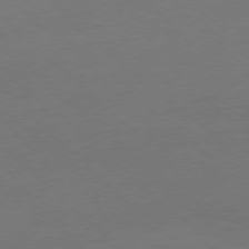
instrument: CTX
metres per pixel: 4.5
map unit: Ap
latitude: -78.1983
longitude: -57.8205
